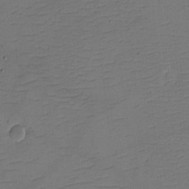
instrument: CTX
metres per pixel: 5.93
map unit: eHh
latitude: -2.1605
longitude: -74.1200
